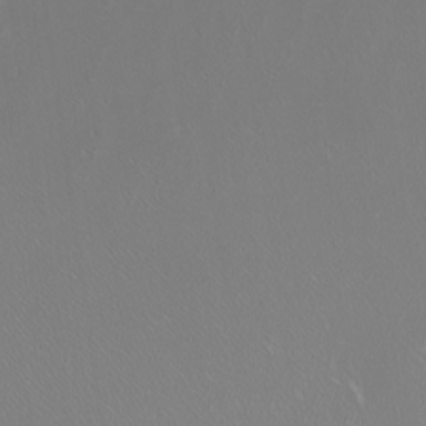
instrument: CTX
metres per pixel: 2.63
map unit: Nhu
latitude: -5.1998
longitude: -91.3671
